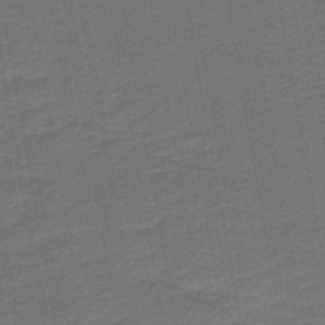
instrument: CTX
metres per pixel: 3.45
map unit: HNb
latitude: -43.8422
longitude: 51.9556
